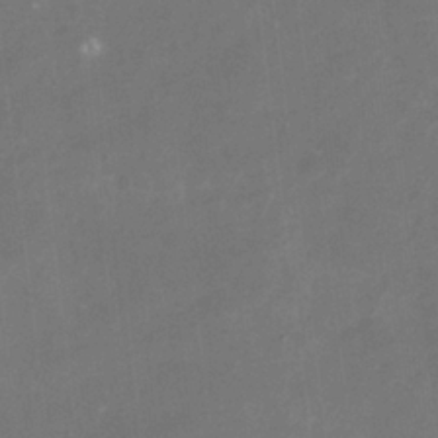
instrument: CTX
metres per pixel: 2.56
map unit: Nhu
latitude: -17.2565
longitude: -56.4978
